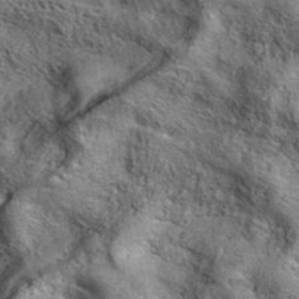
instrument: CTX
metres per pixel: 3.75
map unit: eAb
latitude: 36.3089
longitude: 107.9367
